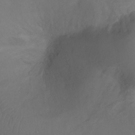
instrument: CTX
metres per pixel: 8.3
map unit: Ht
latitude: -9.9178
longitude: -35.5560
